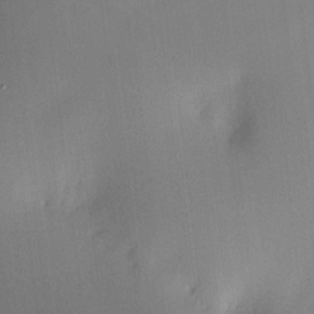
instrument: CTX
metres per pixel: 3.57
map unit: HNhu
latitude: 6.4034
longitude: 8.5763
